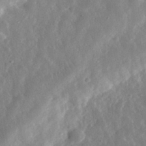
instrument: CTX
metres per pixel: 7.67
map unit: eHh
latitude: 32.3845
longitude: -78.5168
